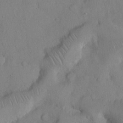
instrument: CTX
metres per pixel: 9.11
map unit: Hto
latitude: 13.0270
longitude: -56.1955
